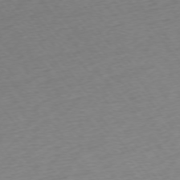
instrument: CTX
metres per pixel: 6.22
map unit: Ap
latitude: -75.0676
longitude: -82.9891
